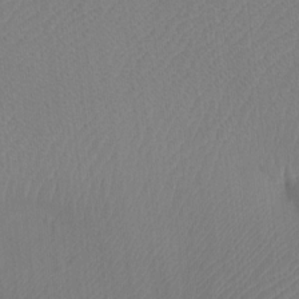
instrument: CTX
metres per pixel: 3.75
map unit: Htu
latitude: -11.9367
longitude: -70.5168
